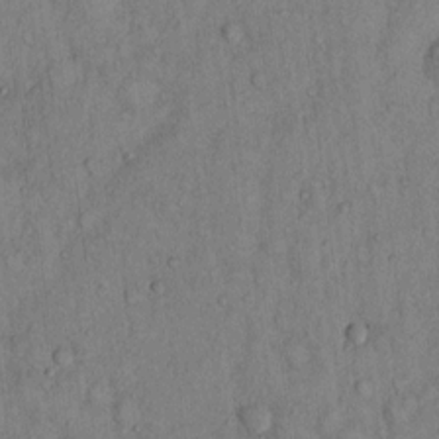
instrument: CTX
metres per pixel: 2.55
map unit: Hto
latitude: 12.9514
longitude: -58.4223
